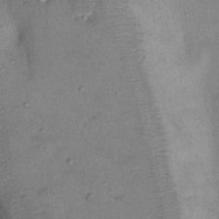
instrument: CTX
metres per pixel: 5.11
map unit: Nhu
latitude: 11.2348
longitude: -28.5357
